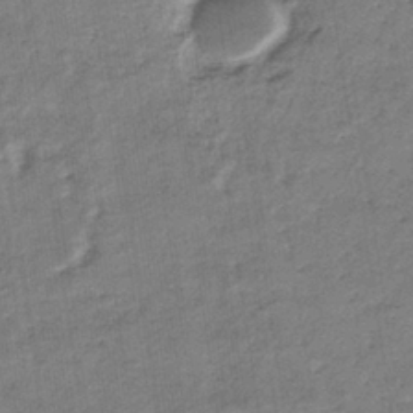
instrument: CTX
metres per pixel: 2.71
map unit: eHb
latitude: -36.5007
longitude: 77.2376
